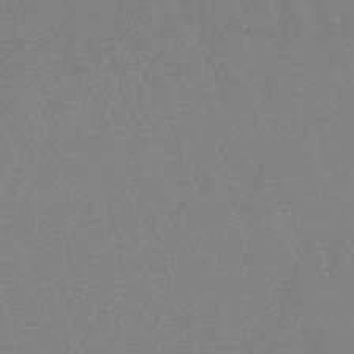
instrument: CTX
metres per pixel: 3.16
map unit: eHb
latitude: -49.6911
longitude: 68.2172
